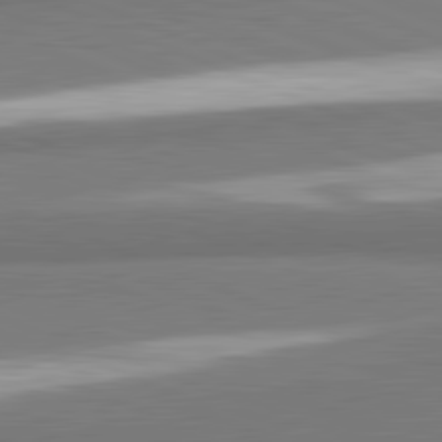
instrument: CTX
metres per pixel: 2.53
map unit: lApd
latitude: 82.0444
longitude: 174.0661
